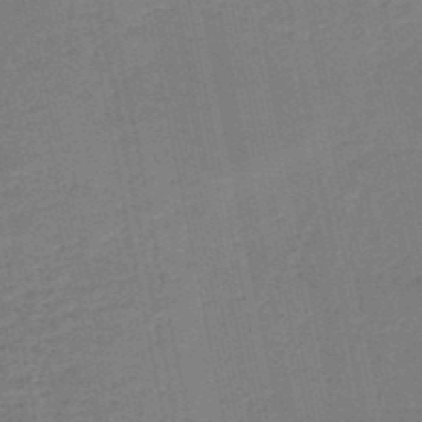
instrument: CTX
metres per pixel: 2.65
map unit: HNb
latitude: -50.6140
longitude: -49.2915
